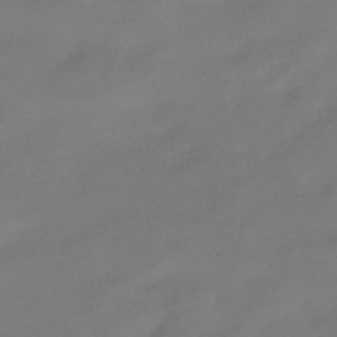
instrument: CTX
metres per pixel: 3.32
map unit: HNhu
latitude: -42.8785
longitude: 92.2173
